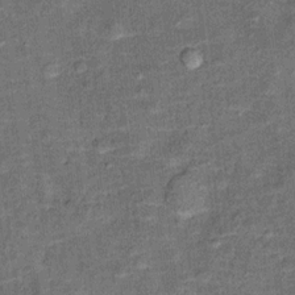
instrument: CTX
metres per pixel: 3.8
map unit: Ht
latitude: 10.9514
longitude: -39.1403
